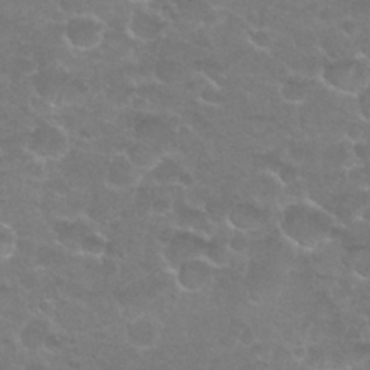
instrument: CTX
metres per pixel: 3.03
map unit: Nhu
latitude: 27.0081
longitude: -53.0081
